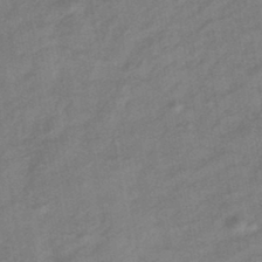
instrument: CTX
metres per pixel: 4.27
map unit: eHb
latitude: -42.9163
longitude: 83.4643
